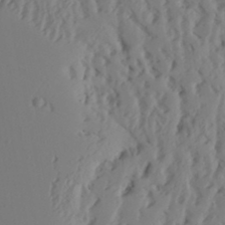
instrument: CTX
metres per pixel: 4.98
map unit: Aa
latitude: 24.4034
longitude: -131.2915
